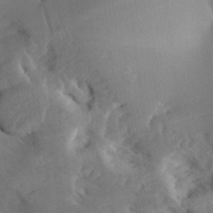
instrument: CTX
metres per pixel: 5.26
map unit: lAa
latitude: -10.6519
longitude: -124.2522
